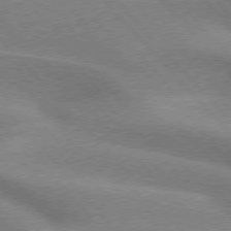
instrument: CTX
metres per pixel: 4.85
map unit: lApd
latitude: 76.1200
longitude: -62.7624
